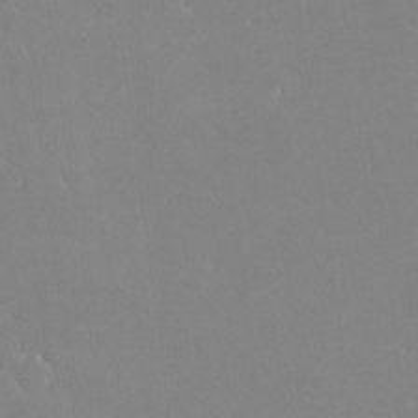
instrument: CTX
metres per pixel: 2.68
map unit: lHvf
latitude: -11.4643
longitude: -104.2523
